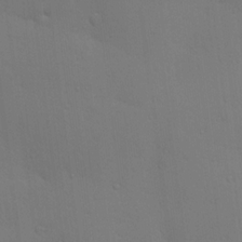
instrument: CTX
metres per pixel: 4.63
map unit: lAa
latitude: 20.6113
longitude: -138.4034
